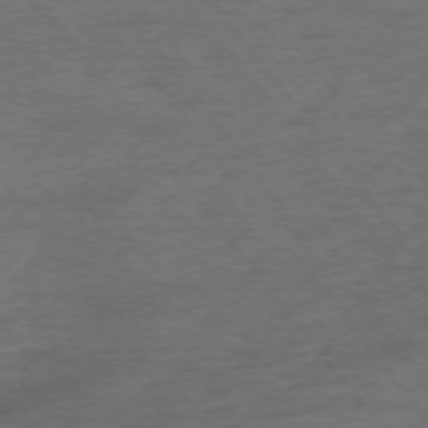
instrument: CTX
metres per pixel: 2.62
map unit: Ap
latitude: -75.9745
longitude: -84.9892
